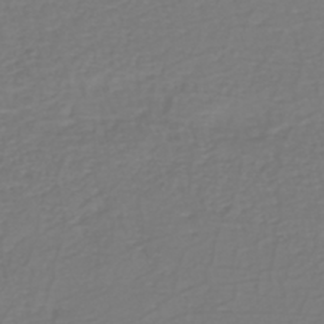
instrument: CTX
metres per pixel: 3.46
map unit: eHh
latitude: -42.5384
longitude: -33.3293
